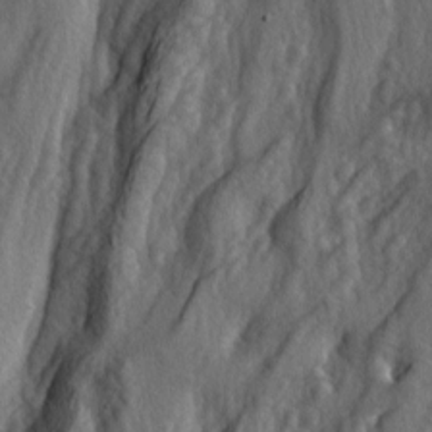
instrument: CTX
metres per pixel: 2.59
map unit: lAa
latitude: -5.1809
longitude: -124.2334
